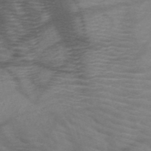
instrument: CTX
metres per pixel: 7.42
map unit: HNb
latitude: -49.5588
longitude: -46.4979
